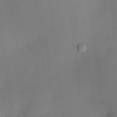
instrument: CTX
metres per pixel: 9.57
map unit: HNhu
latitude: 13.9339
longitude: 13.4455
